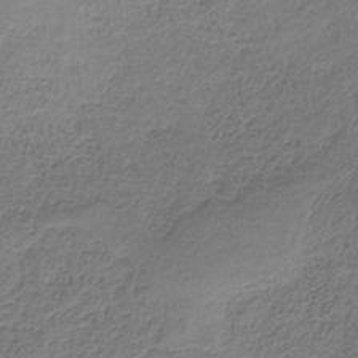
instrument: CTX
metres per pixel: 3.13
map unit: HNb
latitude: -35.1242
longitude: 53.5966
